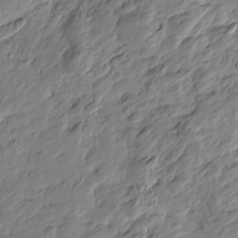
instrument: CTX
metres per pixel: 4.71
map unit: Htu
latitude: -2.9730
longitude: -178.8002
